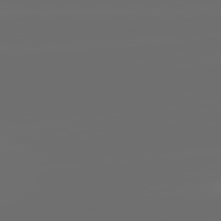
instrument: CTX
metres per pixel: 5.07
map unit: lApd
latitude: 82.1388
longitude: -165.7450
